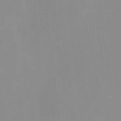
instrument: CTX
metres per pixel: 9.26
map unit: HNhu
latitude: -2.0849
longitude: -7.2348
